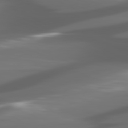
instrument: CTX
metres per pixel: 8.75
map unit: lApd
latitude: 80.8947
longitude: -141.6693
